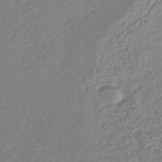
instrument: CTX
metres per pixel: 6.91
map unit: lHb
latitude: -45.8045
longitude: 73.8044
